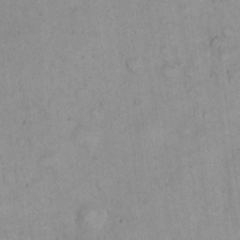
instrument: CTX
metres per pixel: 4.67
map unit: eHh
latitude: 22.7435
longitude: -58.4034
